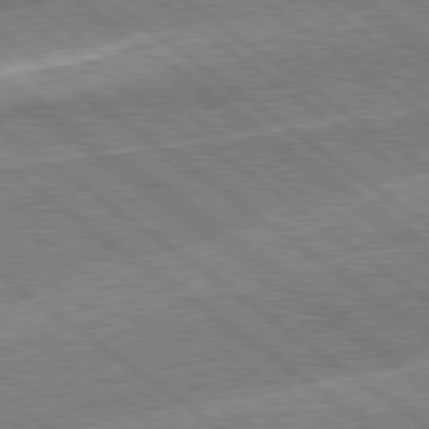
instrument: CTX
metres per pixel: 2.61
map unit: Hpe
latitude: 78.9325
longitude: -171.3859
